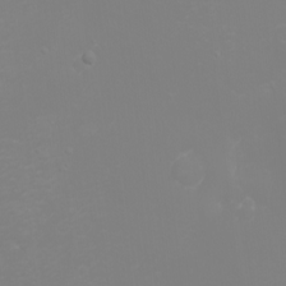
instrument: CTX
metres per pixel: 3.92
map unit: eHh
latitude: -2.3873
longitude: -75.5560
